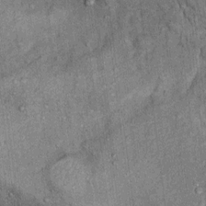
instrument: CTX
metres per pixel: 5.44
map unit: Ht
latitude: 9.2537
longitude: -37.8583
